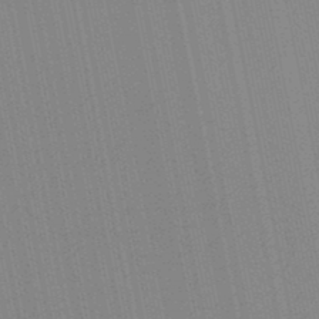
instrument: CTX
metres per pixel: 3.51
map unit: lHb
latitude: -47.0108
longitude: 78.1228
